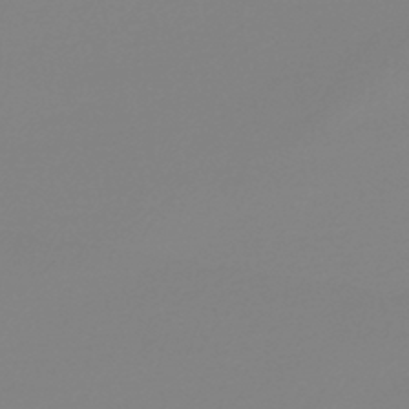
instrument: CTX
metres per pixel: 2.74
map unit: lHb
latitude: -44.5007
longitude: 75.5211
